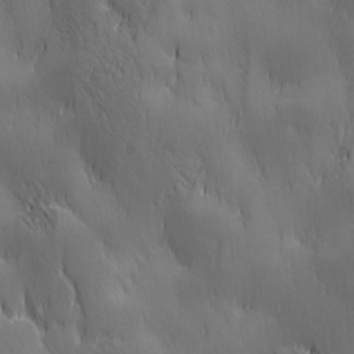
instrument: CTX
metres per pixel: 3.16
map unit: Ave
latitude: 1.9906
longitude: -113.1025
